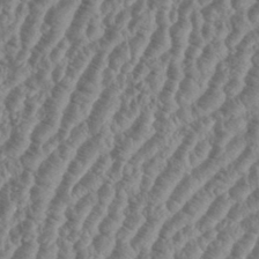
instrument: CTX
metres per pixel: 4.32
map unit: eHh
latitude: 36.6302
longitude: -136.0633
